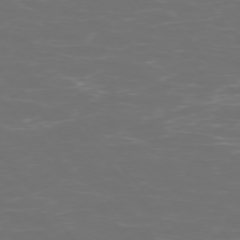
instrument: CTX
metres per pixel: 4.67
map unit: Ap
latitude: -75.4644
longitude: -76.5923
